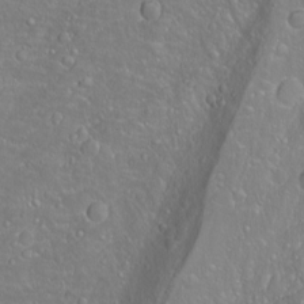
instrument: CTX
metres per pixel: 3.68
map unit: Nhu
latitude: -4.2550
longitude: -87.7449
